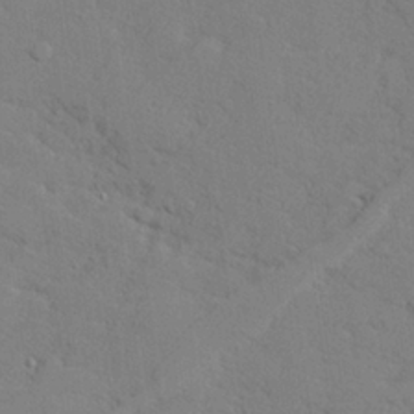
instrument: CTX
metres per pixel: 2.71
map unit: lHvf
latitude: 25.7827
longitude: 143.1431
